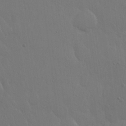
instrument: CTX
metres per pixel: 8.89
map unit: Hto
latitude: 19.4048
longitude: -56.4789
